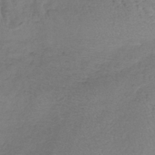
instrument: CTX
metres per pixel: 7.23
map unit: lHb
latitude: -37.7666
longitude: 58.6518
